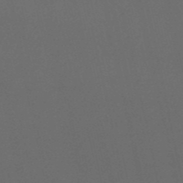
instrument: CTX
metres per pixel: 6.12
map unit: HNb
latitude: -53.4832
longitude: -42.1578
